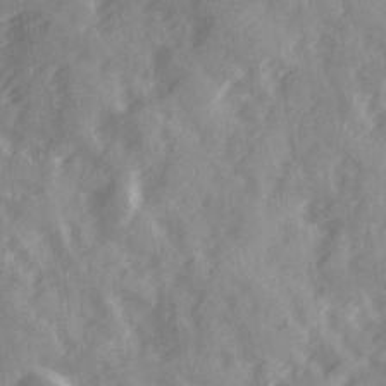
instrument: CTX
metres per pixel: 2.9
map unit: Ave
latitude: 19.6127
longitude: -131.4994
